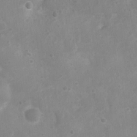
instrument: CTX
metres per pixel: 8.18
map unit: Nhu
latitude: 5.0836
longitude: -17.4237
